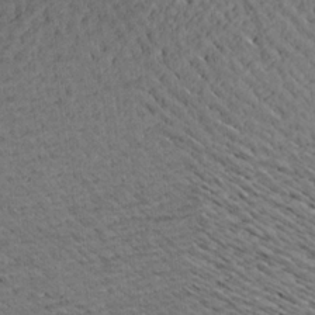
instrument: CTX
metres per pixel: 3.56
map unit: Aa
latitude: 21.4238
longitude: -143.0081
